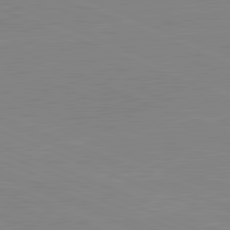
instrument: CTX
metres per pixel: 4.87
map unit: lApd
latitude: 81.8205
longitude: -157.3670
